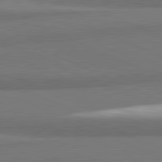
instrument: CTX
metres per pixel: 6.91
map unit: lApd
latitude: 81.8961
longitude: 175.1431
